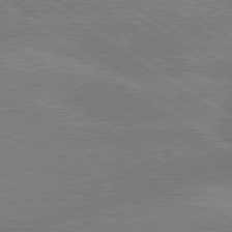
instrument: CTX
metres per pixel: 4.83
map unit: lApd
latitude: 79.7450
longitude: -132.0822
